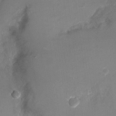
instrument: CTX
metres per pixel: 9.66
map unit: Nhu
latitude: 4.9703
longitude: -18.3467
